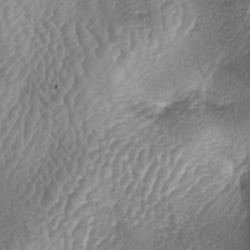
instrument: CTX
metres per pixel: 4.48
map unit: lAa
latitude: -5.7477
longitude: -128.3467
